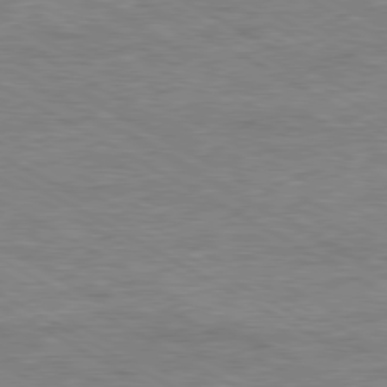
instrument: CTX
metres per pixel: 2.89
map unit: Ap
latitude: -80.3873
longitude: -77.1970
